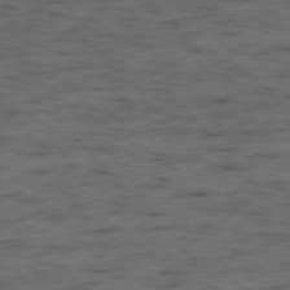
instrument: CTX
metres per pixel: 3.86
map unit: Ap
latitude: -76.3873
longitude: -91.4049
